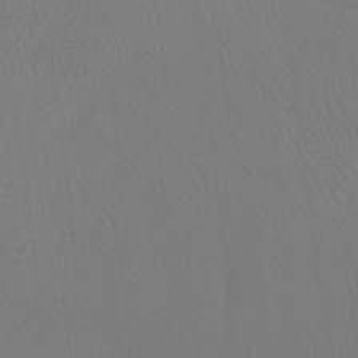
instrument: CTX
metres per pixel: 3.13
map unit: Hto
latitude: -7.4643
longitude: -37.9906
